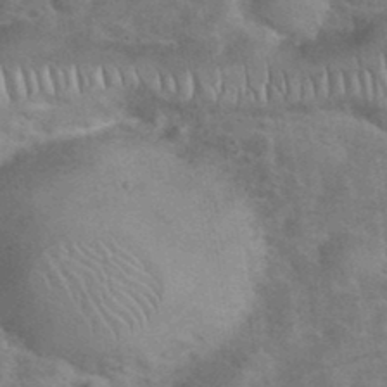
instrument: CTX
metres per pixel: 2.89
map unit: eHh
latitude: 37.2348
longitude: -64.6490
